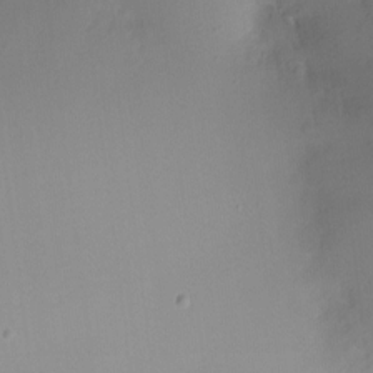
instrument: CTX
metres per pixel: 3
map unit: Ht
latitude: -6.1983
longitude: -29.2159
